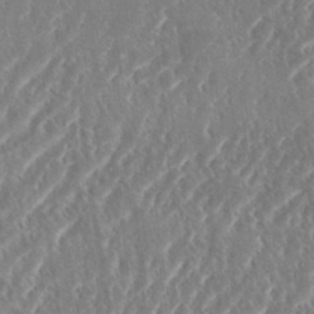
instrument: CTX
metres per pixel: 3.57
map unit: eHh
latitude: 34.9135
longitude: -134.4034
